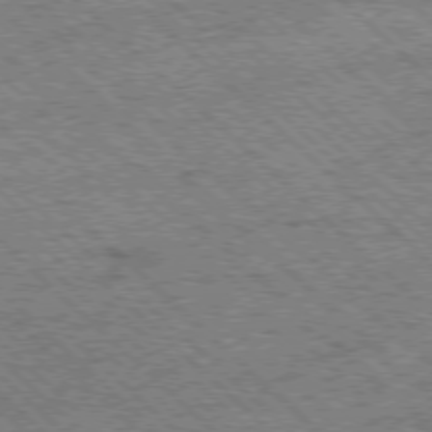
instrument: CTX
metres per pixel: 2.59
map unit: Ap
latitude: -78.2172
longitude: -49.8961
